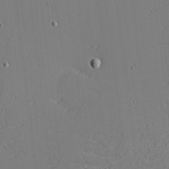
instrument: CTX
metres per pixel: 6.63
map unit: eHh
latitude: -3.9745
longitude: -81.2915
